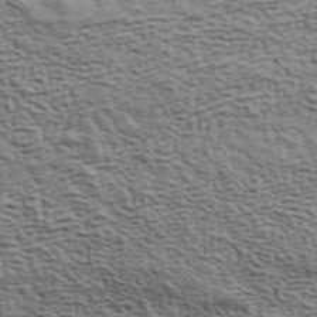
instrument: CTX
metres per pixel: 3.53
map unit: ANa
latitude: 41.4426
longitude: 50.0472
